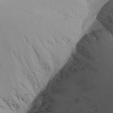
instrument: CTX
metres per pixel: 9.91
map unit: Aa
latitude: 25.0458
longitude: -131.8962
